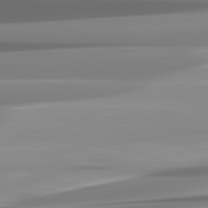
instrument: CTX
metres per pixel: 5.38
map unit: lApd
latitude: 82.0255
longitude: -136.5924
